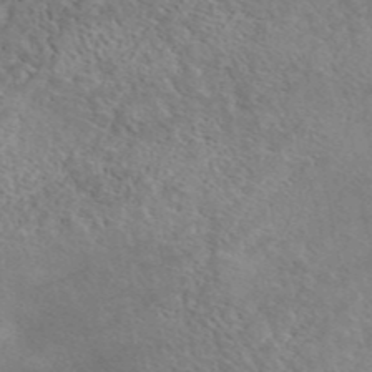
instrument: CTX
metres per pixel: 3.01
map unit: eAb
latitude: 44.8758
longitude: 115.1053
